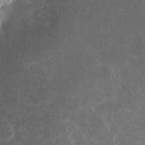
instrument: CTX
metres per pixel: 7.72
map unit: eHh
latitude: 4.4223
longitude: -71.3859
